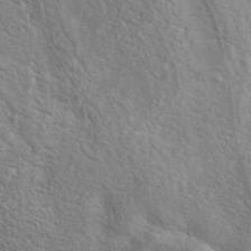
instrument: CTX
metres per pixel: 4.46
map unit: ANa
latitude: 39.7827
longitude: 21.4454
